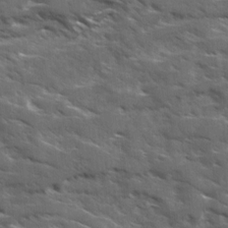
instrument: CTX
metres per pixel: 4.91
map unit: Ave
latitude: 17.8961
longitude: -130.4790
